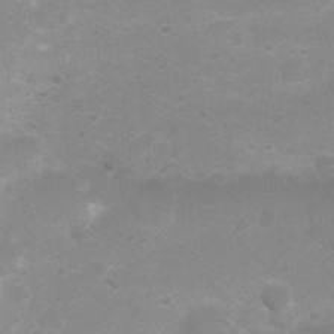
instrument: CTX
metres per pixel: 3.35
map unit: Nhu
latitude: 3.6316
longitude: -26.0822
